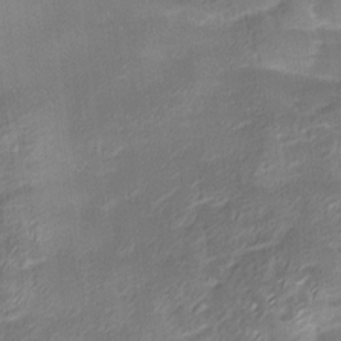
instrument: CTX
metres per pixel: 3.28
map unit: Ave
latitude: -8.3495
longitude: -122.9325
